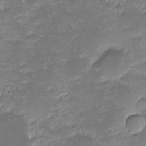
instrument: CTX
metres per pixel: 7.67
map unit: eHh
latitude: -1.8045
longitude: -85.9150
